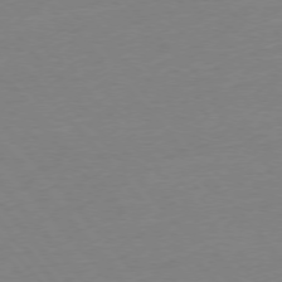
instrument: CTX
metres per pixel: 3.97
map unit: Ap
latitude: -76.2173
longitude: -93.5371
